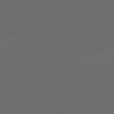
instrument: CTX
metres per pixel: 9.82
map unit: lApd
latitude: 79.6883
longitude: -139.4804
